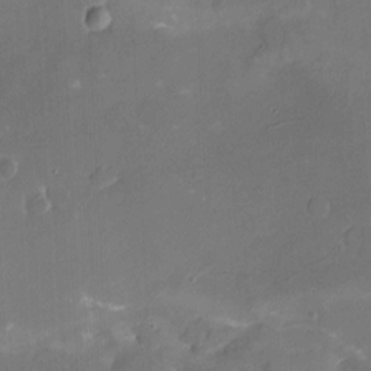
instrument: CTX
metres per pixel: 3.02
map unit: Nhu
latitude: -16.0850
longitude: -57.8394
